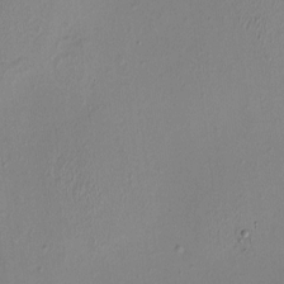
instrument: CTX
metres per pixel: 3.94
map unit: HNhu
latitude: 4.0444
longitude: 5.9178
